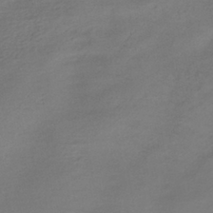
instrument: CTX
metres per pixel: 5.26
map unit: lHb
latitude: -38.6708
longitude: 71.0298
